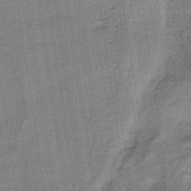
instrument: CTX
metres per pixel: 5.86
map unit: lHb
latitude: -36.4629
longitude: 59.4643
